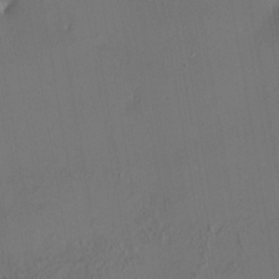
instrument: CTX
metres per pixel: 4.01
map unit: HNhu
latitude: 5.5182
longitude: 14.2740
